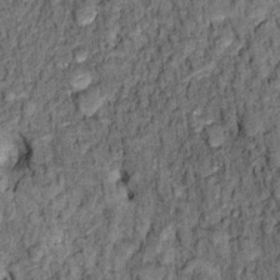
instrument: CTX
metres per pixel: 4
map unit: Hto
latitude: 14.0822
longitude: -34.5734
